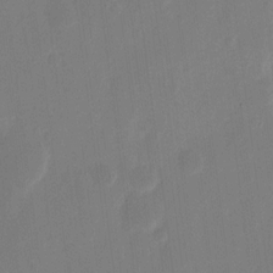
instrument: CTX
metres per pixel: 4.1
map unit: eHh
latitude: 9.4049
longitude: -68.1389
